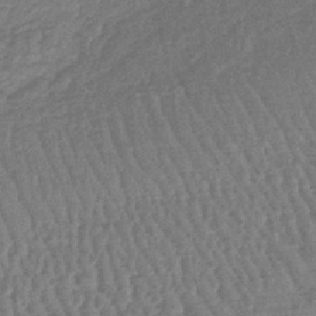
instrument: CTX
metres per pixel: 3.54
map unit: lHb
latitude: -41.6533
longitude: 66.9542
